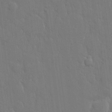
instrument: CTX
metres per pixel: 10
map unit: eHh
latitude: 13.5371
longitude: -70.5546
